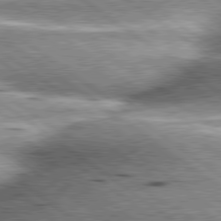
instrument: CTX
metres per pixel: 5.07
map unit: lApd
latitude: 80.1011
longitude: -140.4223
